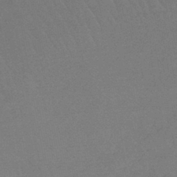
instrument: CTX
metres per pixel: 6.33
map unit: lHb
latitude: -43.7855
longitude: 73.9745
